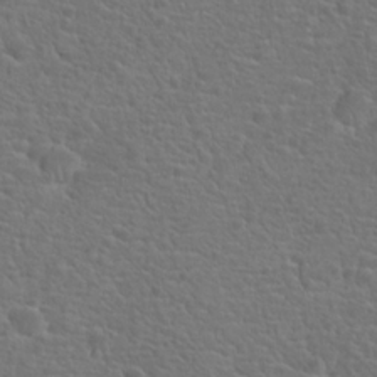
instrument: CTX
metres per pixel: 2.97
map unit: Hto
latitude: 18.4412
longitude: -41.9717
